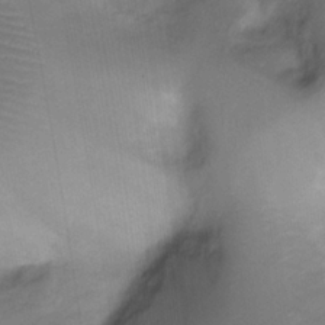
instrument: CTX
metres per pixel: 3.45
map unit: Ht
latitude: -18.0661
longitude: -44.7435
